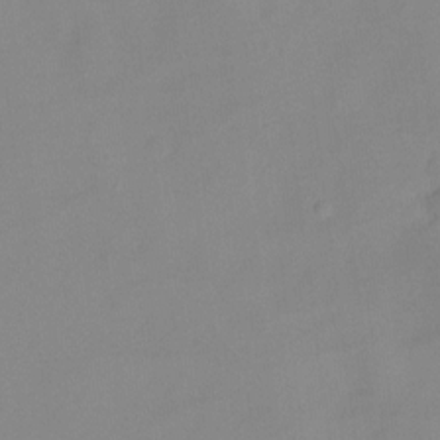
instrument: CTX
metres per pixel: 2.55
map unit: Nhu
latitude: -14.1606
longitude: -54.6112
